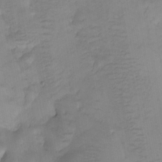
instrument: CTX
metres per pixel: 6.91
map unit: Nhu
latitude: -4.3306
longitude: -84.8002
